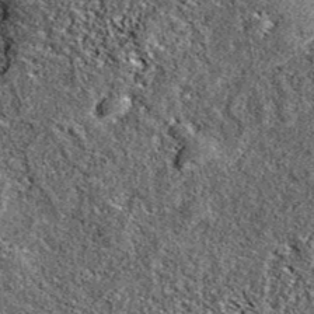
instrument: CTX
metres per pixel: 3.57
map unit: eAb
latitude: 38.3467
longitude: 106.4062
